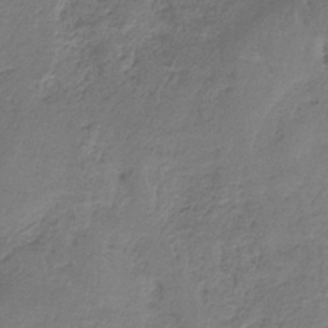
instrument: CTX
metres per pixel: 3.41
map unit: HNb
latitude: -34.8786
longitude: 59.0864
